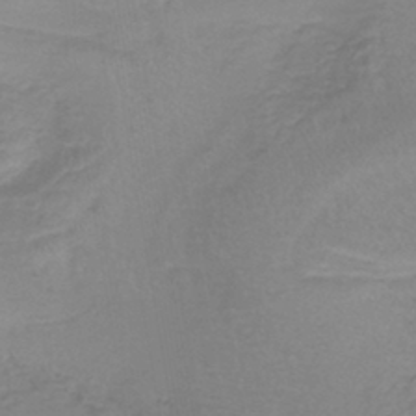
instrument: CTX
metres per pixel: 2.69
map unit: lHb
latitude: -41.6155
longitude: 59.2186
